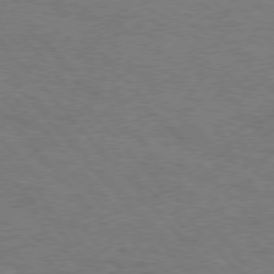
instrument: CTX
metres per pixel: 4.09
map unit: Hpe
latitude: 75.7828
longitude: -152.3656
